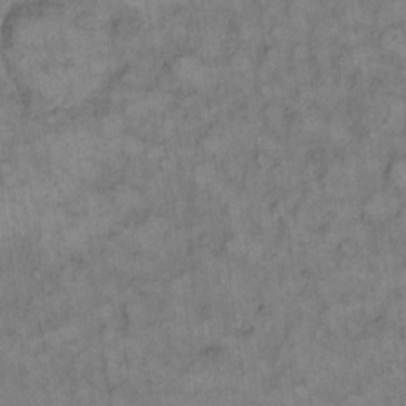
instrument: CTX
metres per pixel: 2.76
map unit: eHh
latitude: 14.1767
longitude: -65.3104
